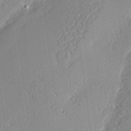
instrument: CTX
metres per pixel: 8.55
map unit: Nhu
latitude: 2.1955
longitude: -77.2537
